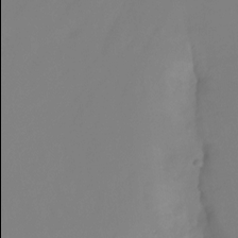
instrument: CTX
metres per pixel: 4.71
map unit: Ht
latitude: -14.2551
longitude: -53.9906
